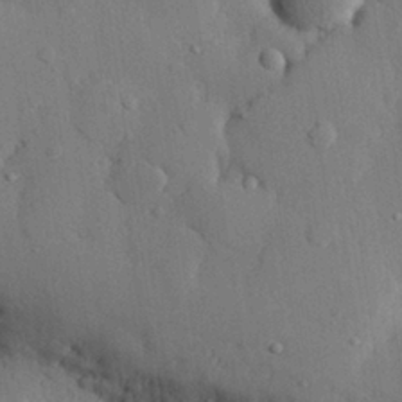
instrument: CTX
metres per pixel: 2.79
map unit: eHh
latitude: 27.8395
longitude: -78.9136
